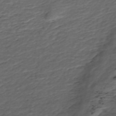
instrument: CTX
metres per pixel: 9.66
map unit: ANa
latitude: -44.8408
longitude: 105.1998
